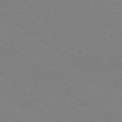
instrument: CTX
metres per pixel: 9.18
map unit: Ap
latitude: -78.9730
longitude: -85.1781
